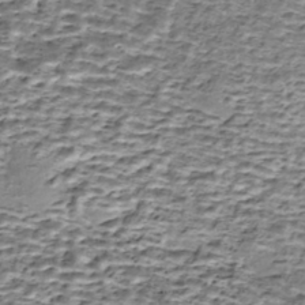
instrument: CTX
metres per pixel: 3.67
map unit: Nhe
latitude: -45.8989
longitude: 153.3509
